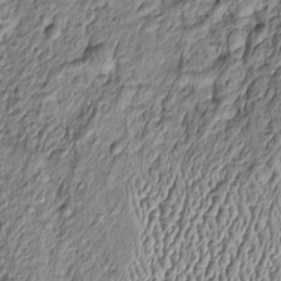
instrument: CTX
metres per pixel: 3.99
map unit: Htu
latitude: -6.4440
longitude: 156.7841
